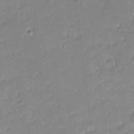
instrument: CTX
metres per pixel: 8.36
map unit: eHh
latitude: -1.0487
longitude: -83.6127
